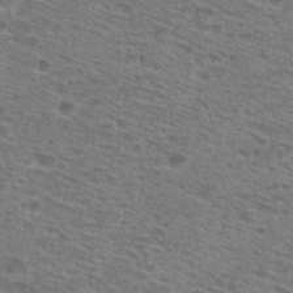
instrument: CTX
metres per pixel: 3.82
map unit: Hto
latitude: 28.5546
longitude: -47.4427
